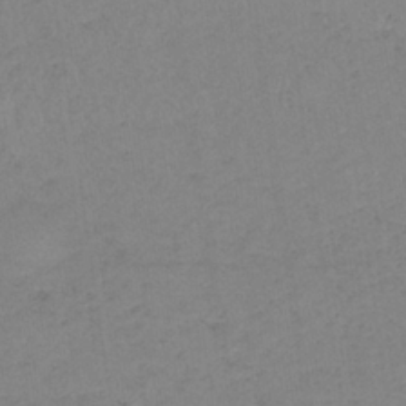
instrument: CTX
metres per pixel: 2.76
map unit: lHb
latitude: -34.4818
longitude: 68.4629
